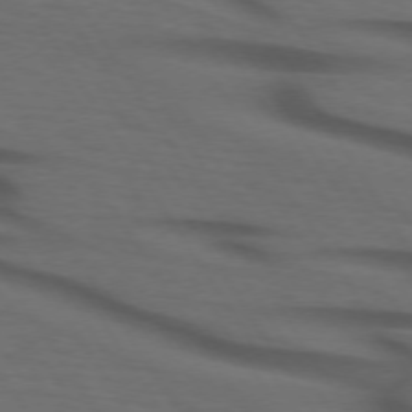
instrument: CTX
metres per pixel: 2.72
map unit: lApd
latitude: 73.7072
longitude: -74.4412
